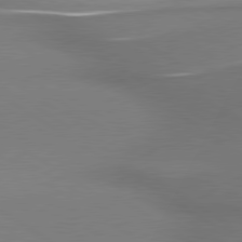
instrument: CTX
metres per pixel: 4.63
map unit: lApd
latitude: 79.8017
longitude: 178.1417
